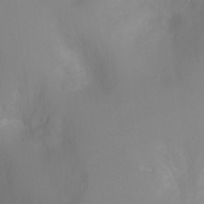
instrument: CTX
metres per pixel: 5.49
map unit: Ht
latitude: -2.6707
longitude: -25.2914
